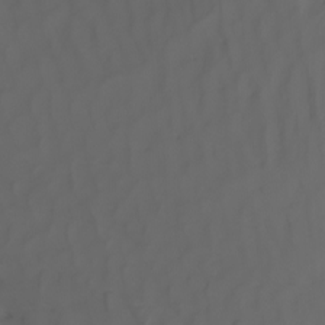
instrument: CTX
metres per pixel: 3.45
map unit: Nhu
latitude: -8.6896
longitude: -80.4223
